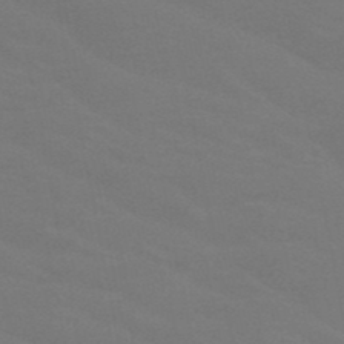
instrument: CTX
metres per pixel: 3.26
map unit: HNb
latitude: -48.6141
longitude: -49.6316
